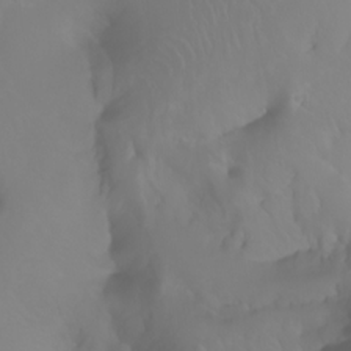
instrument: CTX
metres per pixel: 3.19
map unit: Aa
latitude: -10.7652
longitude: -68.1577
